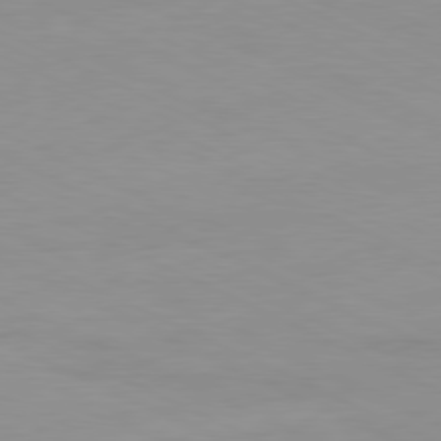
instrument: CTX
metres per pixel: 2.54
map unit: Ap
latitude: -81.0109
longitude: -93.6316
